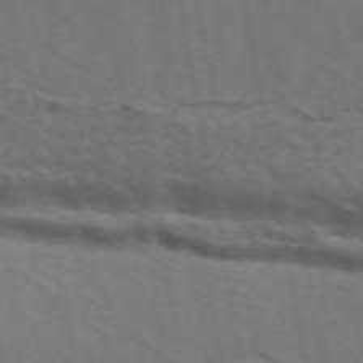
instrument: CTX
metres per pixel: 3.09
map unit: ANa
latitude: 44.7813
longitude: 28.2928
